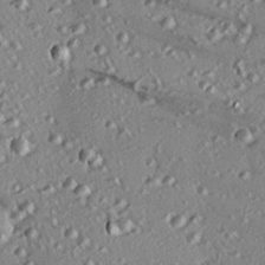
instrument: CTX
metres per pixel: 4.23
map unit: eHh
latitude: 22.1011
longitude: -90.8002
